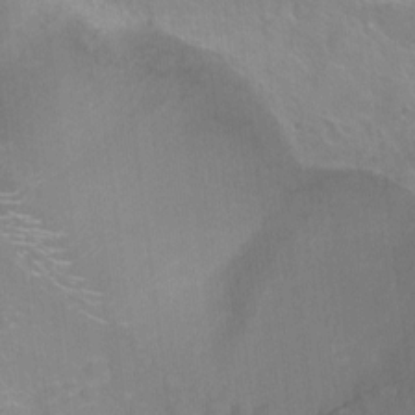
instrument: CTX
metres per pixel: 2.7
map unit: Ht
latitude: -10.1417
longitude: -38.4601
